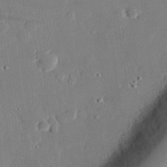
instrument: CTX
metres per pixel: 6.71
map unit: eHh
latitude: 28.5168
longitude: -81.0836
